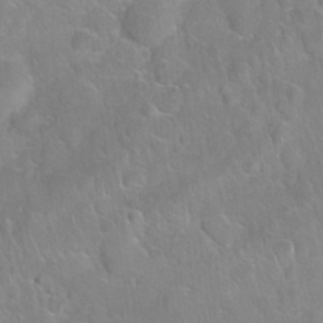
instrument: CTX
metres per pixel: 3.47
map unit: Nhu
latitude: 27.2348
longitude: -62.1767
